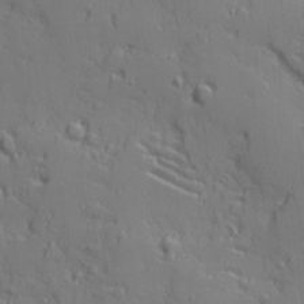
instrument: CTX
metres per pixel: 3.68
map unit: Ave
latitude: 11.0081
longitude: -101.5749
